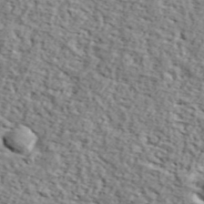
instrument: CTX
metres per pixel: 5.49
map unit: lHvf
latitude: 37.8584
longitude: -87.0647
